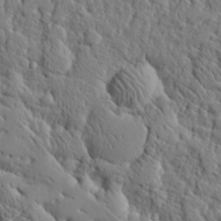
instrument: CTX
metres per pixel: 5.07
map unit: eHh
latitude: 27.0270
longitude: -78.3279
